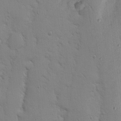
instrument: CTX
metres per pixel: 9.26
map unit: Nhu
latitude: 16.9514
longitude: -78.3090
